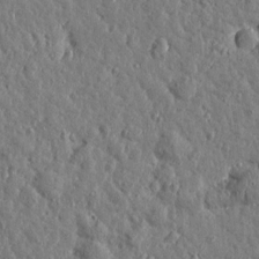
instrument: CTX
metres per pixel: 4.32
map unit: Htu
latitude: 1.1214
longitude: -178.8758
